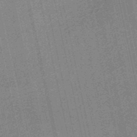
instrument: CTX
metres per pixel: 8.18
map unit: HNb
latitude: -51.2565
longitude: -51.2348
